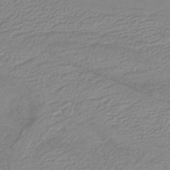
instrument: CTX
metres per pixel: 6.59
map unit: lHb
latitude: -40.4062
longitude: 51.8233
